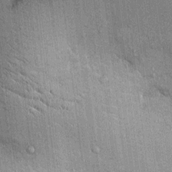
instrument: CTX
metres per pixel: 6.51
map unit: Ht
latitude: -3.3887
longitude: -12.9514
